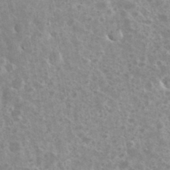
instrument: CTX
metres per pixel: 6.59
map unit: eHh
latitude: 35.4237
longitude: -60.4034
